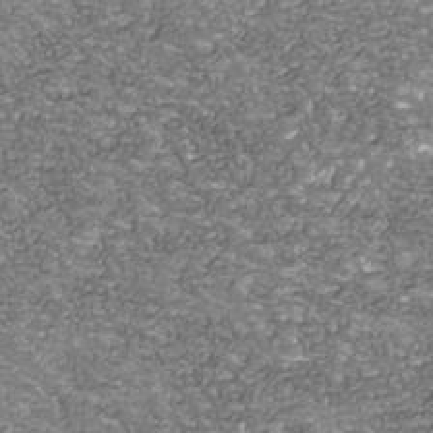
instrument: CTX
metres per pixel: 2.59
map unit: Nhu
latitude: -38.9731
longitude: -82.3656
